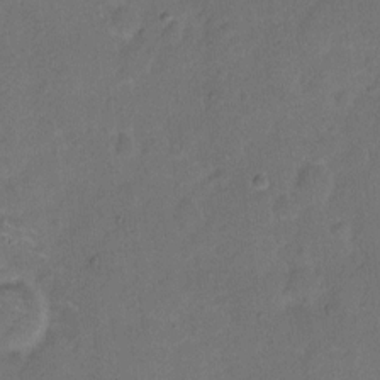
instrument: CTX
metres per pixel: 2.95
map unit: Hto
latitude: 5.0269
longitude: -61.5182
